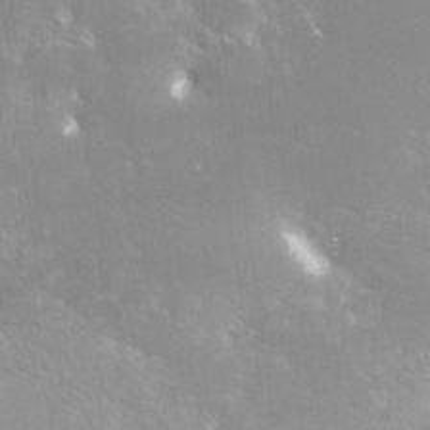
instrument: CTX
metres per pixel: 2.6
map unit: Nve
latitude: -24.8408
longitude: -109.5371
